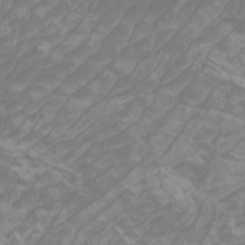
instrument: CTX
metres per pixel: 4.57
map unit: Htu
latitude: -5.8233
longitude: -74.5924
